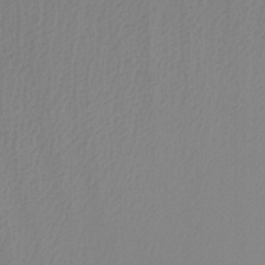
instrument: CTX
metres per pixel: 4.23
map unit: Nhu
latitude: -8.5952
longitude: -94.6680
